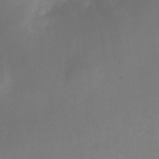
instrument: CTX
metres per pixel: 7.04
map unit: Nhu
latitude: -25.0675
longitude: -70.9514
